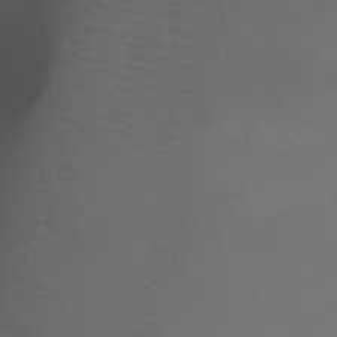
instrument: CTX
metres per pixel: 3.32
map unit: Ht
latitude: 1.8961
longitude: -22.8380
